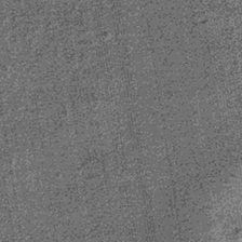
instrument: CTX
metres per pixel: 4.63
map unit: lHb
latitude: -37.5777
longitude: 64.9164
